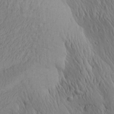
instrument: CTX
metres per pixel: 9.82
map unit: Aa
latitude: 26.4601
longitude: -141.5560
